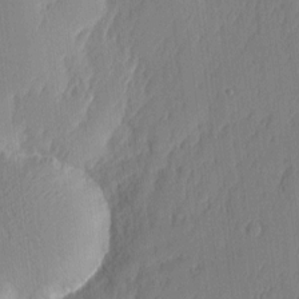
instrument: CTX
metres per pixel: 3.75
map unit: eHh
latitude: 4.1389
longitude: -76.2900
